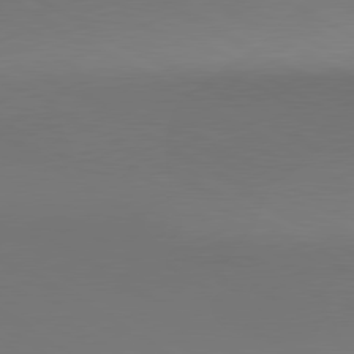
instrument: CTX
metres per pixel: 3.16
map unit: lApd
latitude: 80.3278
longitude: 155.9556
